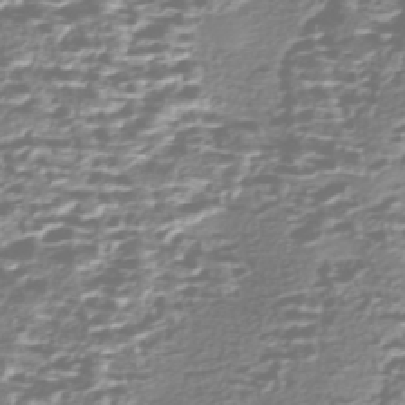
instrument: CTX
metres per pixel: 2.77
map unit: Nhe
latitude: -47.1431
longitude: -171.5749
